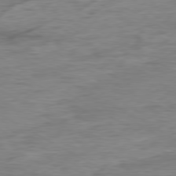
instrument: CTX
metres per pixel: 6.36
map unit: Ap
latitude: -79.8422
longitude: -83.9528
